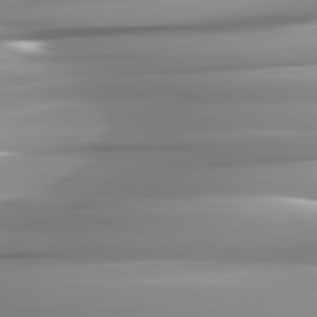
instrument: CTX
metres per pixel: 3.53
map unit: lApd
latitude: 81.9339
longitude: -141.6882
